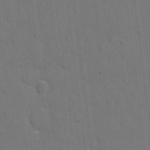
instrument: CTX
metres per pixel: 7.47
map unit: eHh
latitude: 6.4412
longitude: -67.5938
